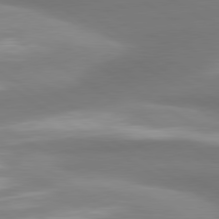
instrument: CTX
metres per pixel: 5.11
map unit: lApd
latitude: 80.2145
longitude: 179.7666
